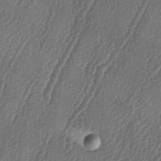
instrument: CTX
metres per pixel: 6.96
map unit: lAa
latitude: -4.9352
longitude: -129.4237
